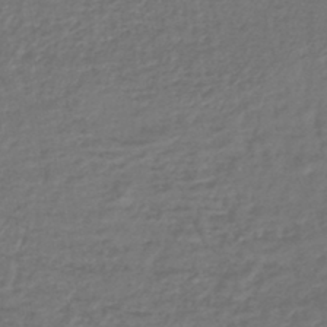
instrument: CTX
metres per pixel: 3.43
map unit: lHb
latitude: -42.9919
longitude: 72.7463
